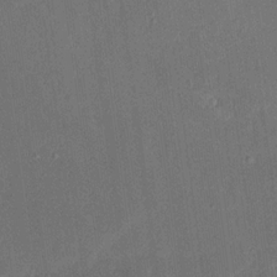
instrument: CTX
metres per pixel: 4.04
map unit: Ave
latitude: 16.0444
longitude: -139.1592
